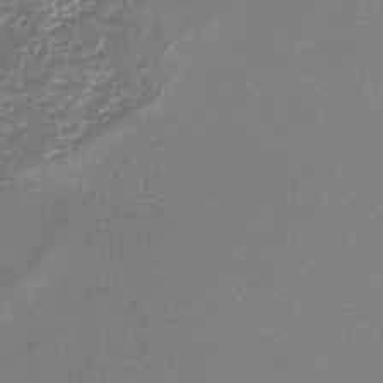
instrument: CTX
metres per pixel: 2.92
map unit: lHb
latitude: -44.5385
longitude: 62.0850
